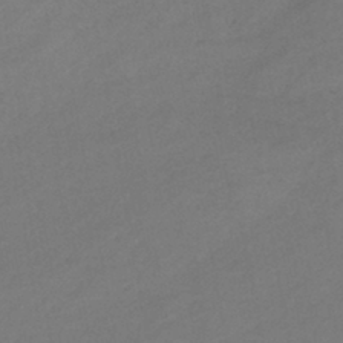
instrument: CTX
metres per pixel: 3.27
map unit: eHb
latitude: -39.5966
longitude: 82.4062
